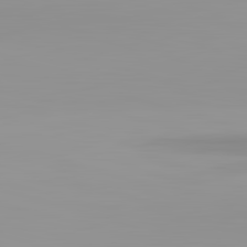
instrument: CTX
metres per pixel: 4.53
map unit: lApd
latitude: 83.2914
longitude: -134.9324
